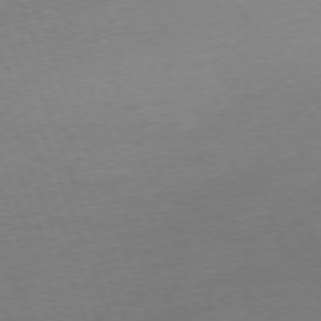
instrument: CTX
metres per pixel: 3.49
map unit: Ap
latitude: -76.0661
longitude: -72.6302
